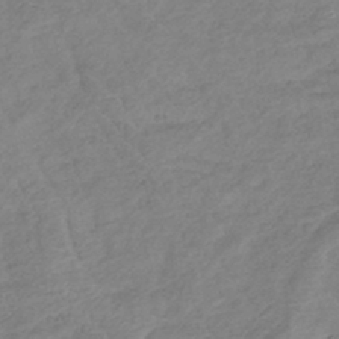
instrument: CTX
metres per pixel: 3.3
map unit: lHb
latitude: -40.2361
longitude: 73.9367
